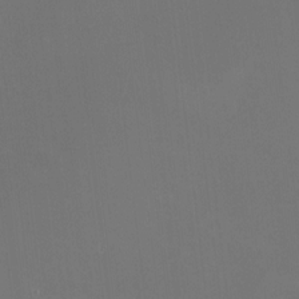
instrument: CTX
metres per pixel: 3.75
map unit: HNhu
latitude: 7.9528
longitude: 9.6155
